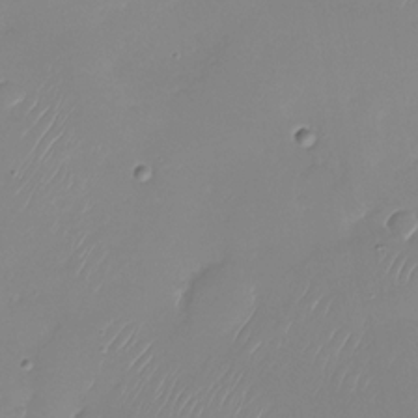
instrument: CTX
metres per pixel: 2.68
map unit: Nhu
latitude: -28.0850
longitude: -63.8962
